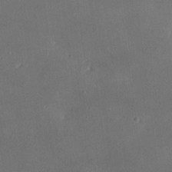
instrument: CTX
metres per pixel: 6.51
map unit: Nhu
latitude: 0.1577
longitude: -77.0836
